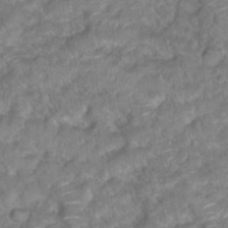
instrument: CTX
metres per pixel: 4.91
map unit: Hto
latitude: 18.7435
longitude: -35.8205
